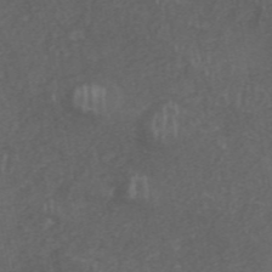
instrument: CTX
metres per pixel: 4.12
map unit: ANa
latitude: 46.0633
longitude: 27.0675
